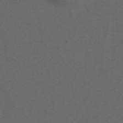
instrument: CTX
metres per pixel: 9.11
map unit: ANa
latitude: 44.1766
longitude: 27.2753
